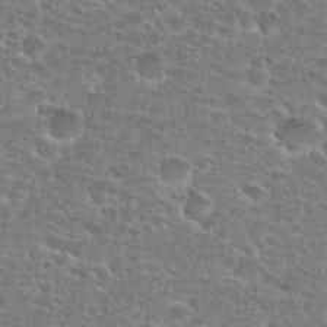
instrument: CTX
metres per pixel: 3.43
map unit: Hto
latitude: 25.9150
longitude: -48.6490
